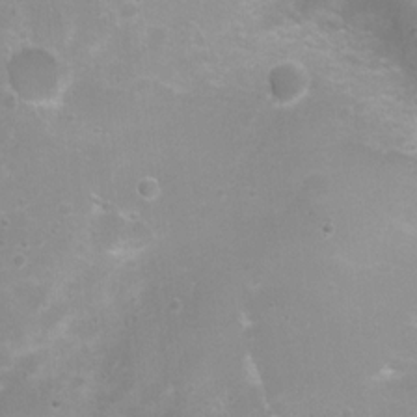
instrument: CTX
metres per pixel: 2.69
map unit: Ht
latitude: 5.0269
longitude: -21.0458
